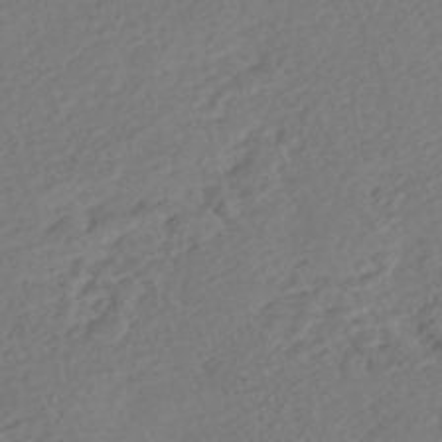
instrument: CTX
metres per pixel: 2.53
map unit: Nhe
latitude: -46.6518
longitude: -172.3845
